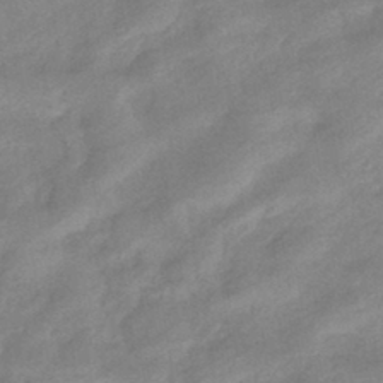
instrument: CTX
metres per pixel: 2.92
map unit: eHb
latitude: -41.0864
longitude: 83.5210
